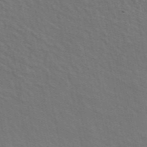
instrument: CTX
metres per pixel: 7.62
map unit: ANa
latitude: 47.8206
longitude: -76.8758
